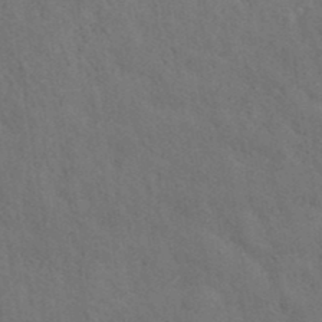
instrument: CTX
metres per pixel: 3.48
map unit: ANa
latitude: 39.6883
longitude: 20.1416
